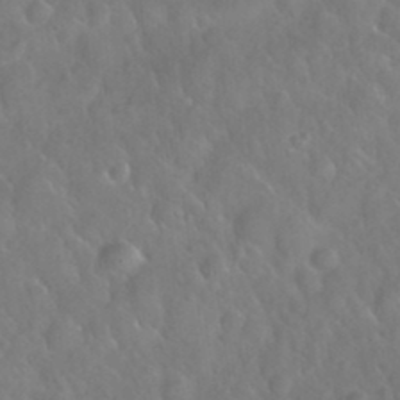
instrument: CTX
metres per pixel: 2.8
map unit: Nhu
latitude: 25.7827
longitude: -57.7449
